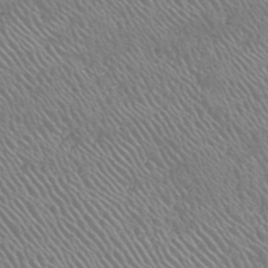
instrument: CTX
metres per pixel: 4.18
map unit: HNhu
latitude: -47.6344
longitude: 29.5399
